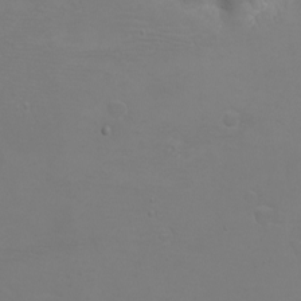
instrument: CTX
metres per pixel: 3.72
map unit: eHh
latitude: -6.3495
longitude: -79.0270
